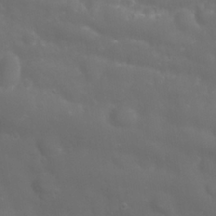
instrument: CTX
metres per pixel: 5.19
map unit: Nhu
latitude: 24.3845
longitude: -61.4048
